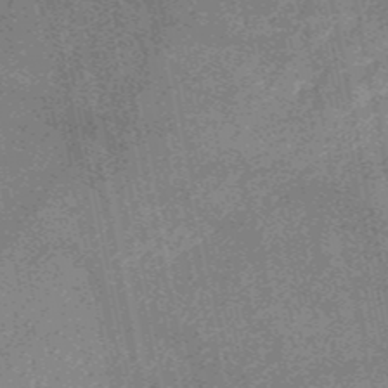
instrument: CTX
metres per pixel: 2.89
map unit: HNb
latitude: -53.1809
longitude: -49.3860
